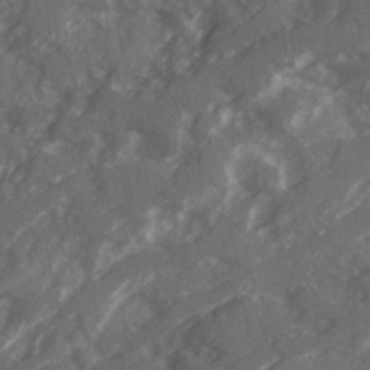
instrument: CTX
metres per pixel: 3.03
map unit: Ave
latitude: 20.0255
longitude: -130.6302
